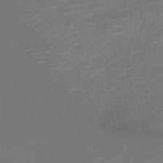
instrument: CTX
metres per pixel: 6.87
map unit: Ht
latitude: -6.3495
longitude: -26.4979
